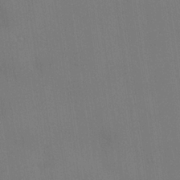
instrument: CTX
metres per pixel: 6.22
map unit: lHvf
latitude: 22.2522
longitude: 142.1794
